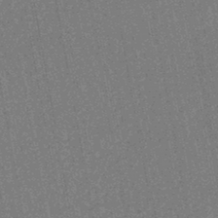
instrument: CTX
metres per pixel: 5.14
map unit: lHb
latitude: -43.5021
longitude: 65.2943
